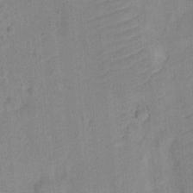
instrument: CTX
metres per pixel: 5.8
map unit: Nhu
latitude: 3.3859
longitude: -17.8016
